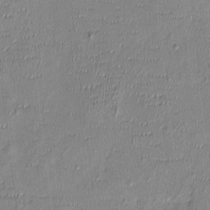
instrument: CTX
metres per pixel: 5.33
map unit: Nhu
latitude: -0.8786
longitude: -14.3468
